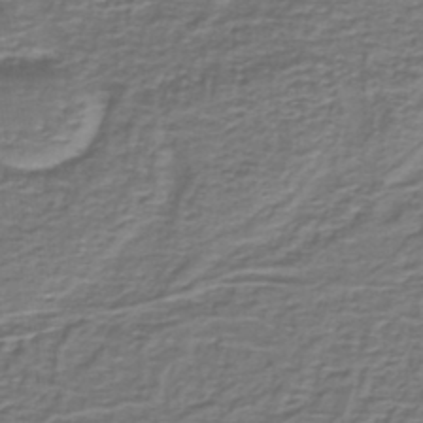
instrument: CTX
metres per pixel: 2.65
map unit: lHb
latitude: -39.4455
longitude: 58.8030
